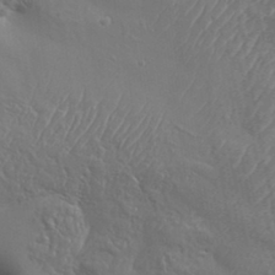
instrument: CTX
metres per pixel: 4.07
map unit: Aa
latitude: 34.0822
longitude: -134.1766
